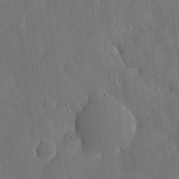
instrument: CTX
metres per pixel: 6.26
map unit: lHvf
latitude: 18.8002
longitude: -112.8758
